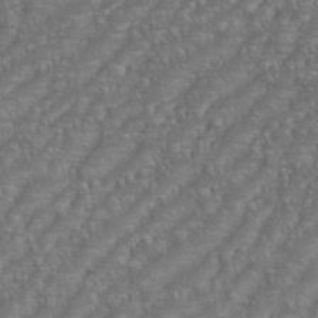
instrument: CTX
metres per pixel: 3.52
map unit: eHh
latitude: 35.8583
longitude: -133.6883
